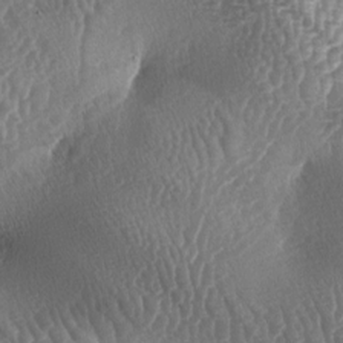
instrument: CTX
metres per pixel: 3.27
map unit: lAa
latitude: -5.5966
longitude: -128.3278
